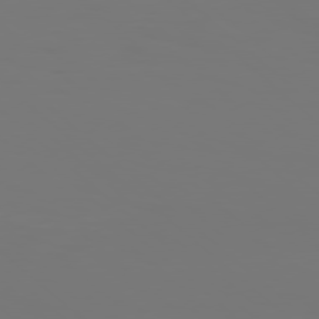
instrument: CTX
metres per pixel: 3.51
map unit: Hpe
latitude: 77.6316
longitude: -135.4804
